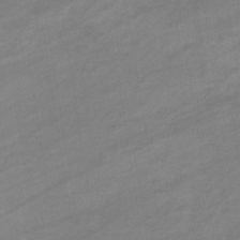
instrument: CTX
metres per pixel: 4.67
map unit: eHb
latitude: -37.1431
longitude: 78.5007
